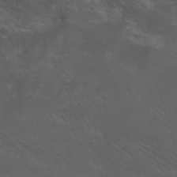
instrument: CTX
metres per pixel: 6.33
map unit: Nhu
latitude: 24.3089
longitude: -52.7624
